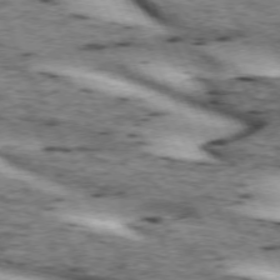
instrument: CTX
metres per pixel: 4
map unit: lApd
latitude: 72.8002
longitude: -55.0836
